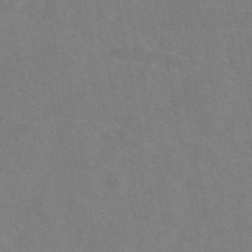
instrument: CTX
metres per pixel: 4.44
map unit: eAb
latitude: 49.0269
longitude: 120.7274
